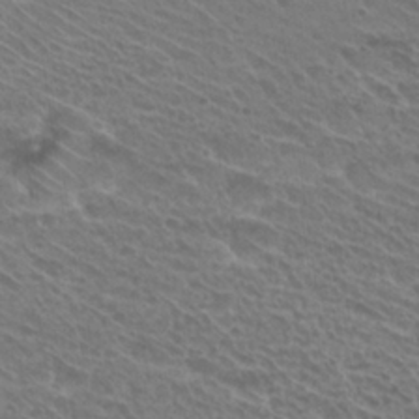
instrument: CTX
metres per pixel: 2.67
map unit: Hto
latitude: 26.3278
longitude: -35.7638
